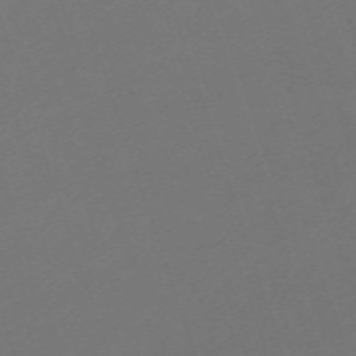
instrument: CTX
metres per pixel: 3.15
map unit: eHh
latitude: -63.5588
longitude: 51.8044
